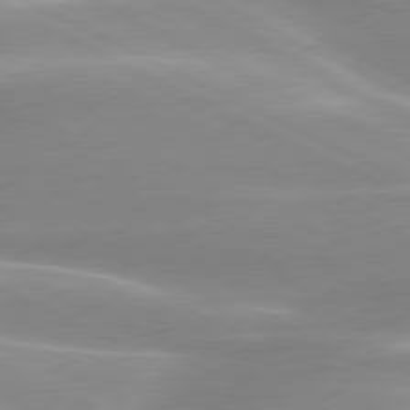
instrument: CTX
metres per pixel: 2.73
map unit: lApd
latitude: 79.7261
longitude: -120.5924
